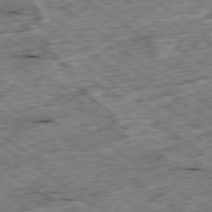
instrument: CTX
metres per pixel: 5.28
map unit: Ap
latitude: -79.5966
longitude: -87.6505
